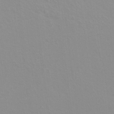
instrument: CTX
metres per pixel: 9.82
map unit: Hto
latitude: 7.3104
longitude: -31.1592
